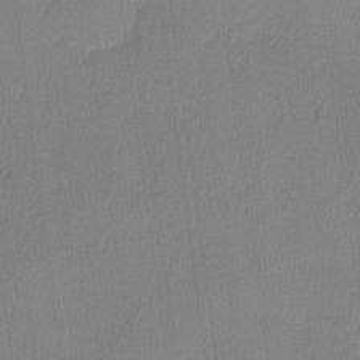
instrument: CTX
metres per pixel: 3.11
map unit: lHvf
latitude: -10.9353
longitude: -99.4426
